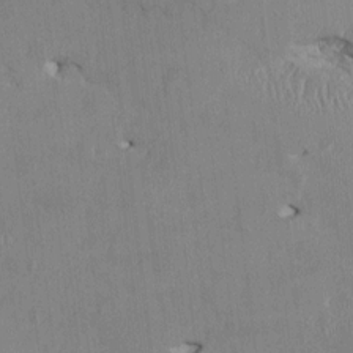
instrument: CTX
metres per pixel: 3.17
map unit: HNhu
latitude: 1.4993
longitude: -5.3859
